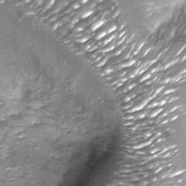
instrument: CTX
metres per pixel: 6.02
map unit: Nhu
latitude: -13.5399
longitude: -22.5546
